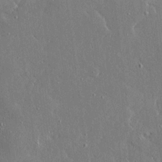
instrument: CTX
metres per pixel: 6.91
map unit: Ave
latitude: 16.7246
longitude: -139.9528
